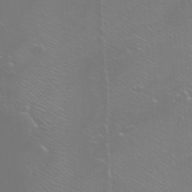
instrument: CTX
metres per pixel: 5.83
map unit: Htu
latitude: -5.8800
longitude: -72.9703
